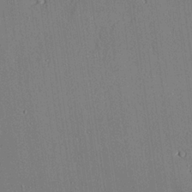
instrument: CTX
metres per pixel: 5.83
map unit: lAvf
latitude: 25.3670
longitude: -111.4049
